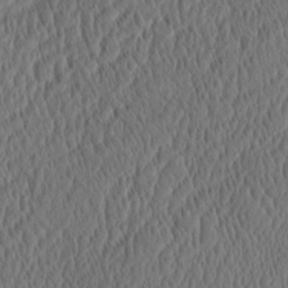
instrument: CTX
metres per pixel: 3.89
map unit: eHh
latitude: -3.5399
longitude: 16.7086
